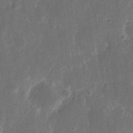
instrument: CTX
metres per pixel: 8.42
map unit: eHh
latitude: 11.3671
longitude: -72.3468
